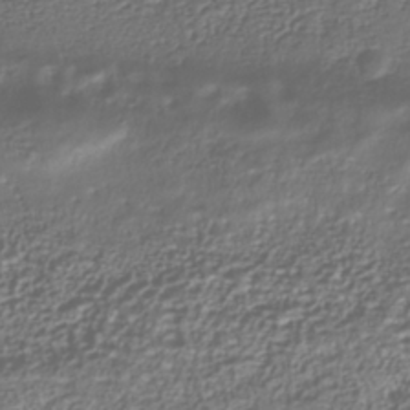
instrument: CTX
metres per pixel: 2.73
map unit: Nhu
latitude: -39.6533
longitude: -84.9892
